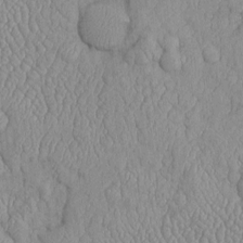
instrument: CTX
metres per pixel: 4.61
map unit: Htu
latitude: -6.3306
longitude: 156.2172
